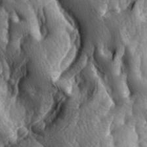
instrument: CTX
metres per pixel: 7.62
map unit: lAa
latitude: -4.9730
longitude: -124.4223
